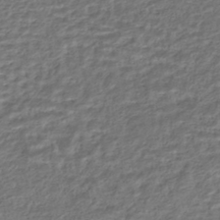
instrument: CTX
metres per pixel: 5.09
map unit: HNhu
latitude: -44.4062
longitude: 101.3320
